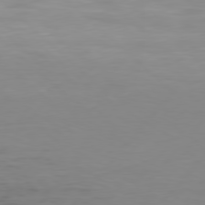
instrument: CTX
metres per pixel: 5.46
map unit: Hpe
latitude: 77.5182
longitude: -124.7246
